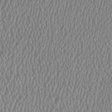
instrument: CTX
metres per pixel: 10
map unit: HNhu
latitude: -0.1795
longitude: 0.2551
